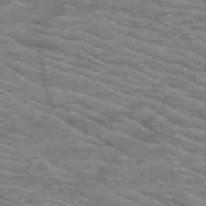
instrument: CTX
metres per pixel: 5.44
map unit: HNb
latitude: -53.4832
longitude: -45.5749
